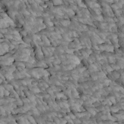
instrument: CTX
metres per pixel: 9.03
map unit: Htu
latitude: 2.1200
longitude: 143.7855
